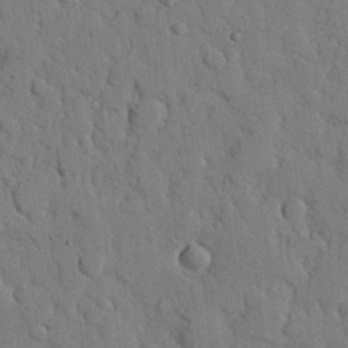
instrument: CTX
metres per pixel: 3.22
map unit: eHh
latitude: 26.5546
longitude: -77.4615
